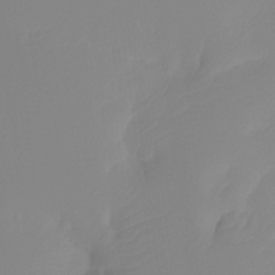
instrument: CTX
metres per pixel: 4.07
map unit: Htu
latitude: -13.7478
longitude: -49.9150
